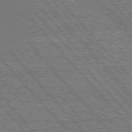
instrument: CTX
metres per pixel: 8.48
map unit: Hpe
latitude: 76.1389
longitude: -137.9717
